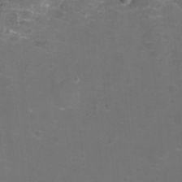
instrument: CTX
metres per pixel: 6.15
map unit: eHh
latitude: -11.8800
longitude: -60.8002
